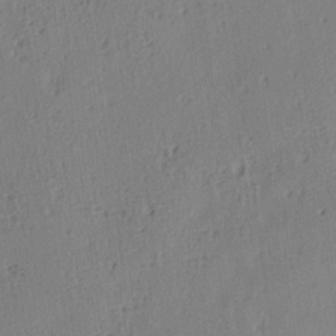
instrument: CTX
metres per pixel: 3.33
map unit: lAa
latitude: 5.6505
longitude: -114.5734
